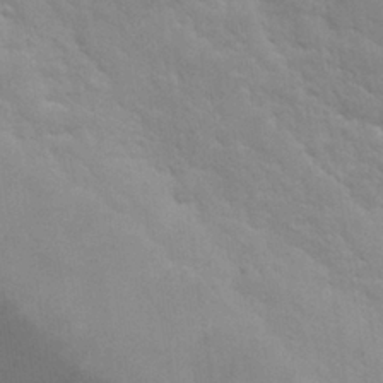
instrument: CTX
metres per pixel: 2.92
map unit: Nhu
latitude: 28.3656
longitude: -54.6679
